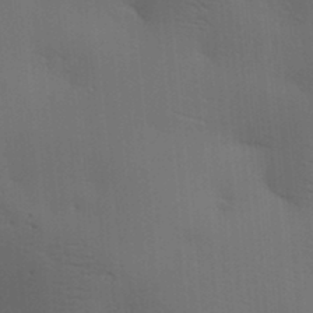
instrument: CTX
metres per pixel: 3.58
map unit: lAa
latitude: 18.6868
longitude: -139.1592
